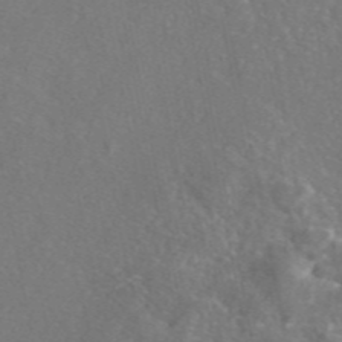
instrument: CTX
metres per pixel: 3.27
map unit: eAb
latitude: 47.0081
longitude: 110.6518
